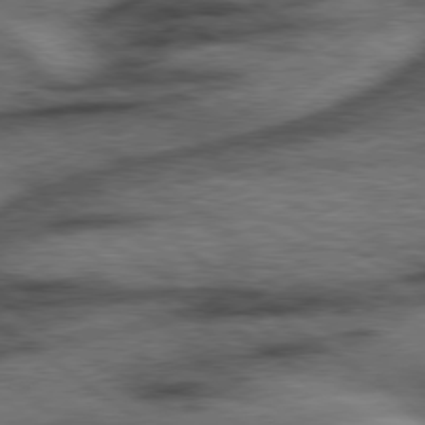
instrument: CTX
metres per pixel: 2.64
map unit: Hpe
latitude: 78.3656
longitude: -155.7072
